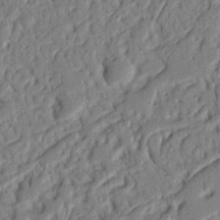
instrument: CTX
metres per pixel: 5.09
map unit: Nhu
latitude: 18.8758
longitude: -78.2334
